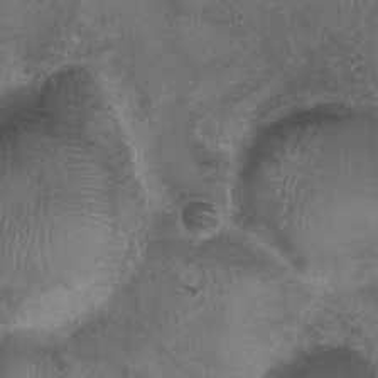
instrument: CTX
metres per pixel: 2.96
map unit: Nhu
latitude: 3.1781
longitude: -14.6113
